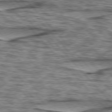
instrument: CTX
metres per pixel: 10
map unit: lApd
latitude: 76.1200
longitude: -70.4034
